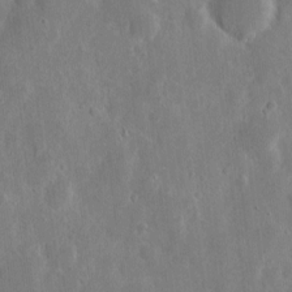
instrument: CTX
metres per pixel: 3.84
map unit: eHh
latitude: 7.8583
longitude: -70.9325
